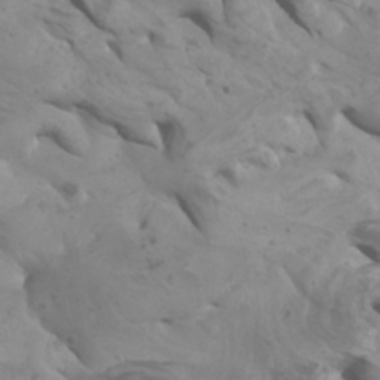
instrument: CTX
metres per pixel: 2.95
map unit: Htu
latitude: -6.2550
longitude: -75.9906
